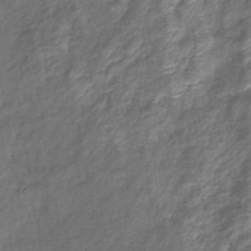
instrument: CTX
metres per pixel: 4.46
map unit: eHb
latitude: -39.9745
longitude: 78.8030
